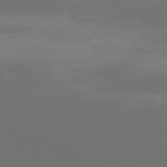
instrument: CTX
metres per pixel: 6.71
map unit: Hpe
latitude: 73.7450
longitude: -128.6679
